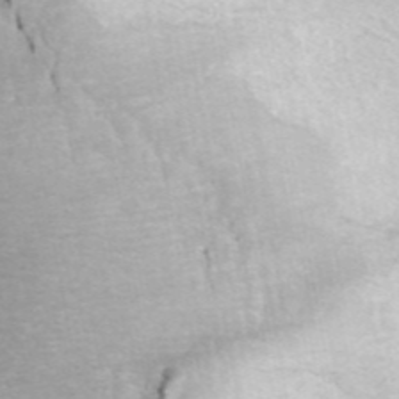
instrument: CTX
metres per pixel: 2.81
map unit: ANa
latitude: 45.0458
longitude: 28.2740
